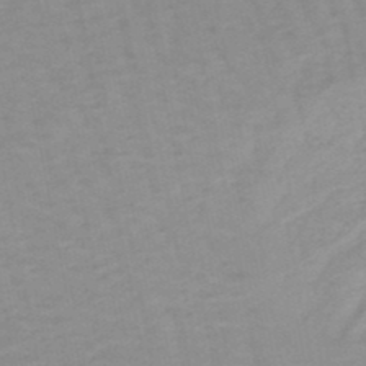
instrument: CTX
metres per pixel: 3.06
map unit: lHb
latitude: -48.4251
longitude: 76.8597
